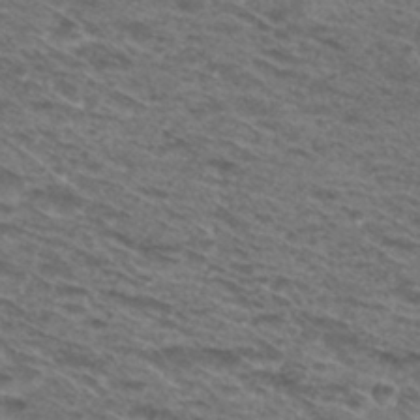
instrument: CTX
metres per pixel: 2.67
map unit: Hto
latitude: 30.0444
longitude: -48.0255
